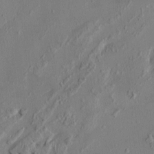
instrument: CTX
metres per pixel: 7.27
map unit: HNhu
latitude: 3.0269
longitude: -7.0269
